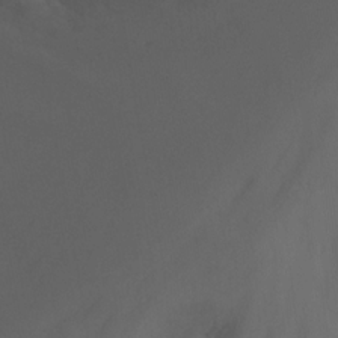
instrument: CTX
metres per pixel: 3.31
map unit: Nhu
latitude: -14.3118
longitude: -55.7072
